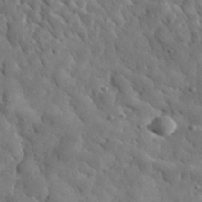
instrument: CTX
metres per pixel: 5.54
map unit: lHvf
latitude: 35.4804
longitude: -86.8191
